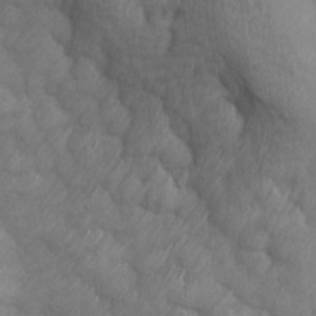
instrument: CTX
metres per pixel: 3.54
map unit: Ave
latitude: 13.4238
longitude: -105.8584
